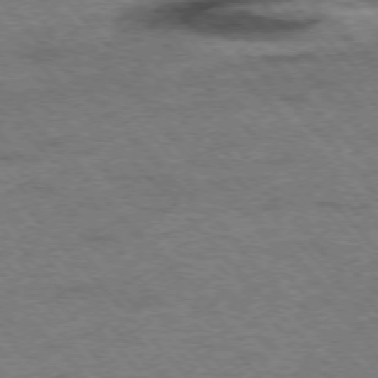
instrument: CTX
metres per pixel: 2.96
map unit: Hpe
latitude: -76.2173
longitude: -13.8961
